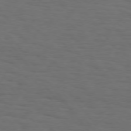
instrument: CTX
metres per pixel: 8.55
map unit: Hpe
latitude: 75.2537
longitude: -131.5749
